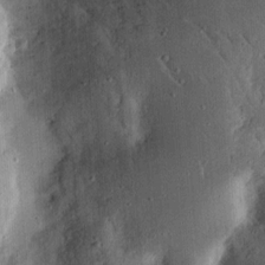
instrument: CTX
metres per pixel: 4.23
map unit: Ht
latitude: 13.1970
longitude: -74.2334
